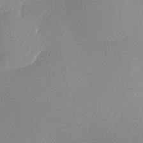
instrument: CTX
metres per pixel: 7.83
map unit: Nhu
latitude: 0.5168
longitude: -78.5168
